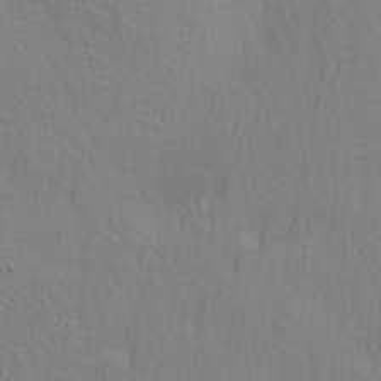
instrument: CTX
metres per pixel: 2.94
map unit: lAa
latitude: 21.4805
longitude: -139.0080
